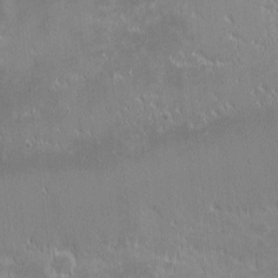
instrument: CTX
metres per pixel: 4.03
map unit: eHh
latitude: -1.2943
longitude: -85.0459
